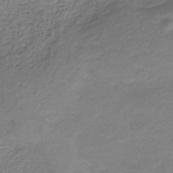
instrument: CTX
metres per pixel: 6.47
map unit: HNb
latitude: -34.5007
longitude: 56.4818
